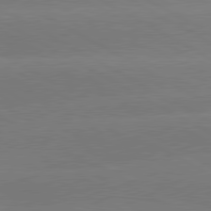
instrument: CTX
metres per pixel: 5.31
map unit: lApd
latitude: 80.8002
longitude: -149.8772
